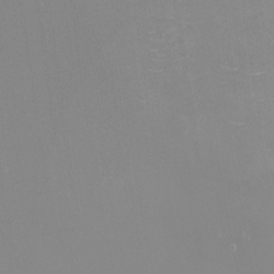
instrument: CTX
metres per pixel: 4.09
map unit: eHh
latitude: -7.4265
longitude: -77.5371
